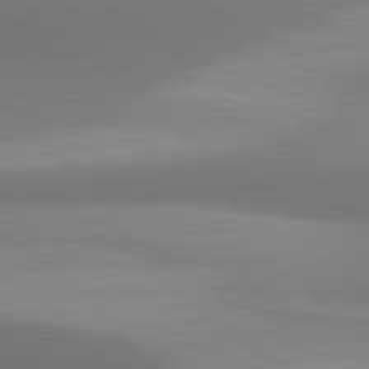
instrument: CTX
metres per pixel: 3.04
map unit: lApd
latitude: 80.9514
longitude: 131.6155
